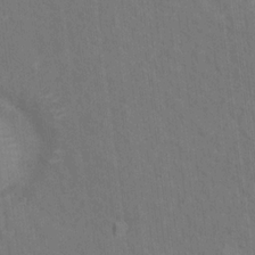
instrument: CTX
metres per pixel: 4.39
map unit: Hto
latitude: 15.4238
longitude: -36.1011
